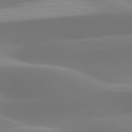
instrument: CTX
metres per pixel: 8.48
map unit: lApd
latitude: 79.7450
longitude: -93.1970
